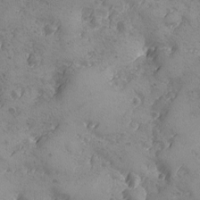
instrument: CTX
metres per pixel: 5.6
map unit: Ave
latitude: -8.2361
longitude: -118.3089
